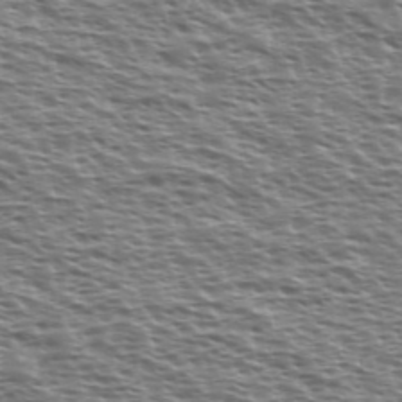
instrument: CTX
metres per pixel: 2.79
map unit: Ave
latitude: 37.8206
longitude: -112.5546
